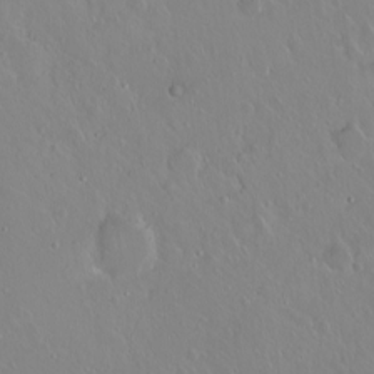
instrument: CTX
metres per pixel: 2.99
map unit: eHh
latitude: 1.7260
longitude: -54.6112
